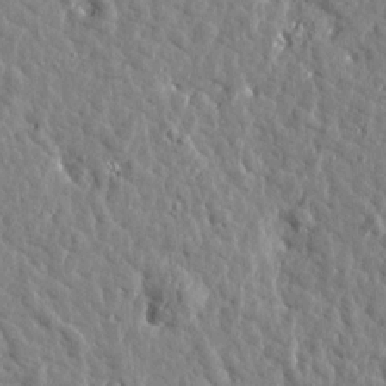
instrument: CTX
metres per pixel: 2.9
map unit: Htu
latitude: 1.4804
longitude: -178.9892
